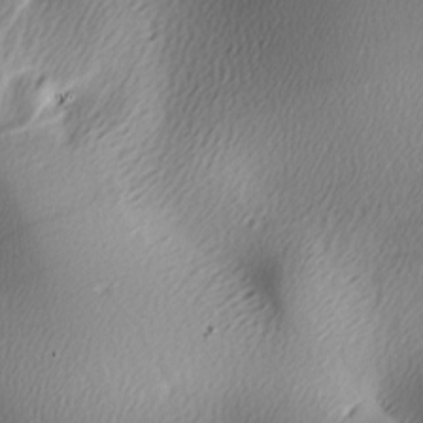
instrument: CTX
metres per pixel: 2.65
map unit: lAa
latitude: -6.3495
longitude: -122.8569
